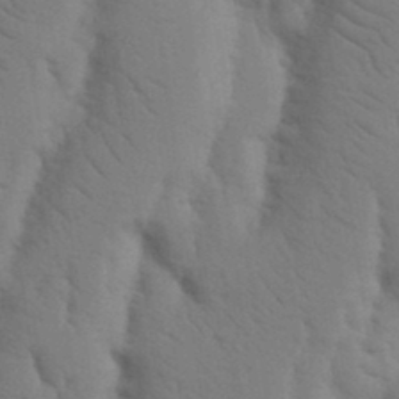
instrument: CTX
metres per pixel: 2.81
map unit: Nhu
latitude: 19.2726
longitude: -76.4412
